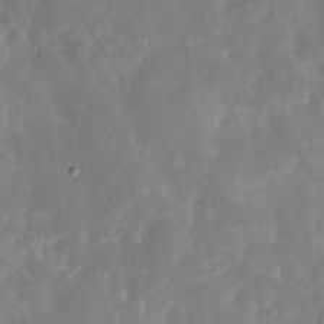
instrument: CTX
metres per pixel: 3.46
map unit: Nhu
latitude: -29.3132
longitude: -77.4048
